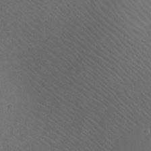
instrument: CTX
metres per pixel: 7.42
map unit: Nhu
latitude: 22.5735
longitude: -71.1214
